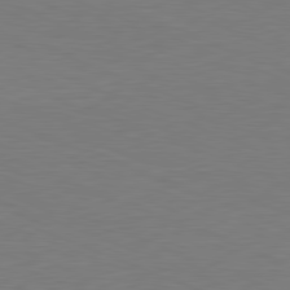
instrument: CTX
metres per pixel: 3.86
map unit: Hpe
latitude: -81.7100
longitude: 9.0675
